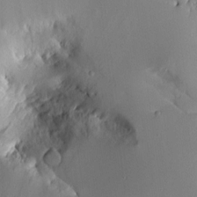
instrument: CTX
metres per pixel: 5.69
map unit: Aa
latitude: 11.0836
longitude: -126.6491
